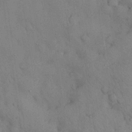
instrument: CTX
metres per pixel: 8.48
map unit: Nhu
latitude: 28.6490
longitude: -70.8191
